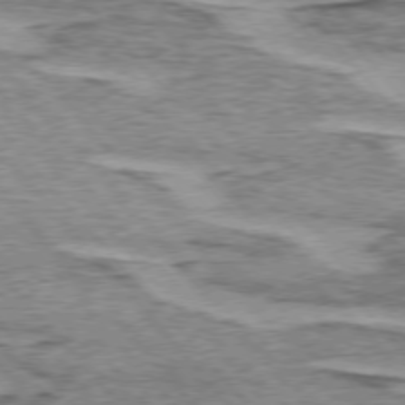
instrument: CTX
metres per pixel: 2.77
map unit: lApd
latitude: 75.0081
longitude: -78.0444
